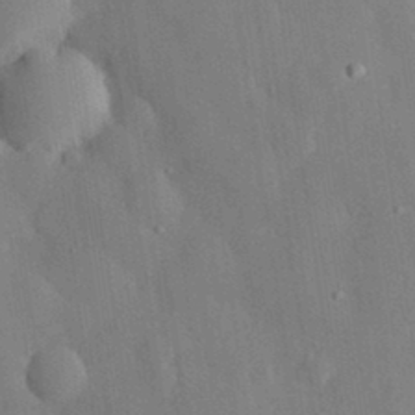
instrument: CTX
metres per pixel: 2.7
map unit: eHh
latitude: 28.9891
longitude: -80.2333
